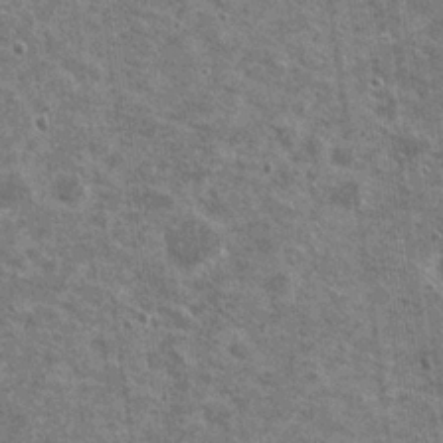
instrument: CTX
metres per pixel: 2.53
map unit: Nhu
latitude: 19.4615
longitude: -30.5168
